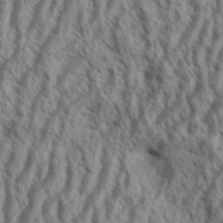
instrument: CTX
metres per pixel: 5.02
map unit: Aa
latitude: 33.9150
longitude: -138.2333
